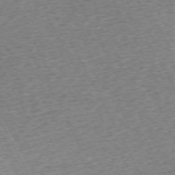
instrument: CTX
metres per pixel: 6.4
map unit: Hpe
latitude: -70.4251
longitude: 12.7841
